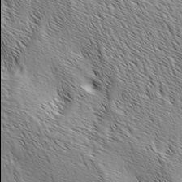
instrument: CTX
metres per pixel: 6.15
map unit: lAa
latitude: -4.5196
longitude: -121.9906
